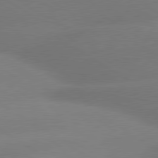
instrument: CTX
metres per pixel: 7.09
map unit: lApd
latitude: 80.0822
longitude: -148.9703
